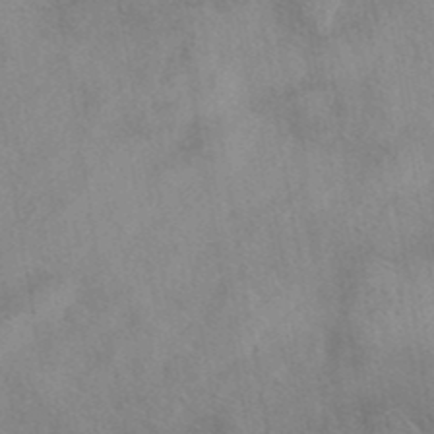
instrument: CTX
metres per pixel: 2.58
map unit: eAb
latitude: 40.2522
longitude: 108.6896
